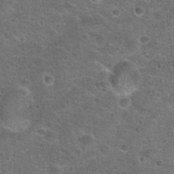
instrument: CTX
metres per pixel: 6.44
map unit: Hto
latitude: 23.8394
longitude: -49.6505
